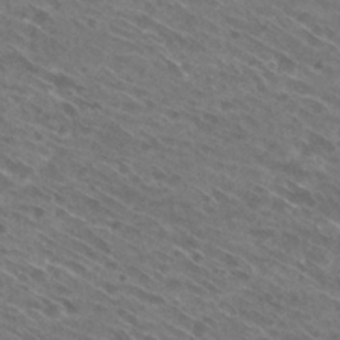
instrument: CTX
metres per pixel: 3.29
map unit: Hto
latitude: 29.2915
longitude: -44.3845
